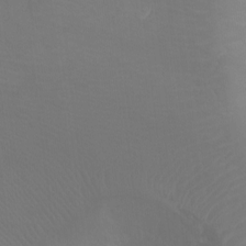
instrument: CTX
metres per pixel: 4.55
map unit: Ht
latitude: -3.2186
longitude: -25.8016
